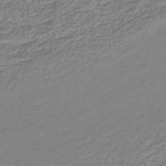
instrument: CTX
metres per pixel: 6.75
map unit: lHb
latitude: -44.9164
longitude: 73.6344
